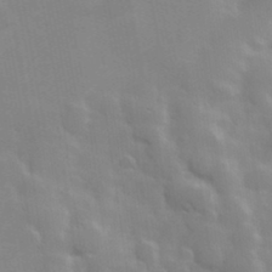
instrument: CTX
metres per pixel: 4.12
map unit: Hve
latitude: 30.9136
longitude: 150.2928
